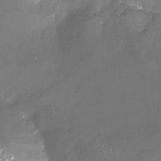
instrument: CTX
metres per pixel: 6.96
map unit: Nhu
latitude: -22.7652
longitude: -56.8946
